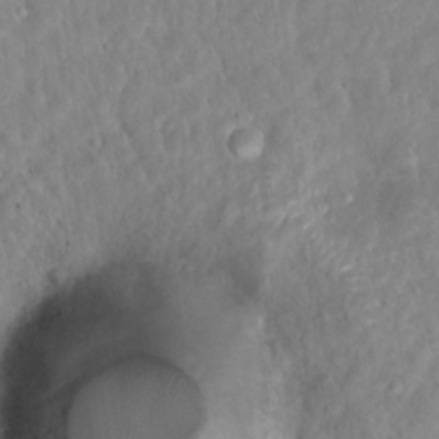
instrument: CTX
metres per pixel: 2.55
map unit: Hto
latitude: 16.1200
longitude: -41.3292
